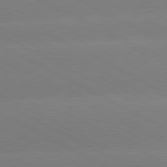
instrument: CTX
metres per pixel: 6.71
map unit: lApd
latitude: 80.6113
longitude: -147.9151
